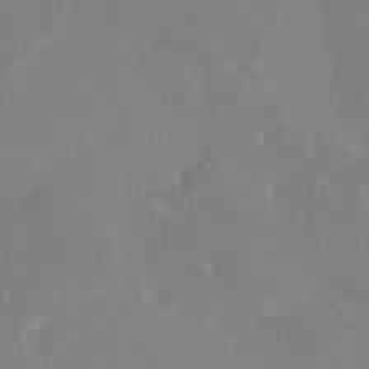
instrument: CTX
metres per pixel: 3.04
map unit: HNhu
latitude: 7.0647
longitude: 2.6518
